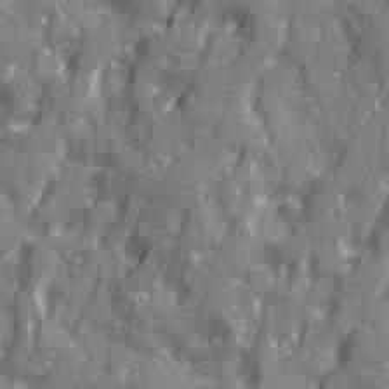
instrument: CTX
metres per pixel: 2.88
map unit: Ave
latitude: 20.6869
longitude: -132.8002
